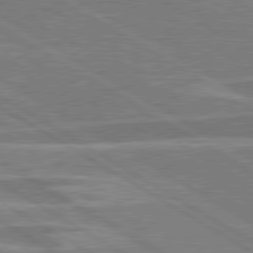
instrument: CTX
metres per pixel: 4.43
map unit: lApd
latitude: 79.6694
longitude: -123.9528
